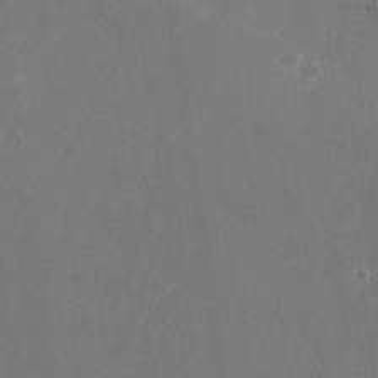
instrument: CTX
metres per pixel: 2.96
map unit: Nhu
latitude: -26.2172
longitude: -71.7827
